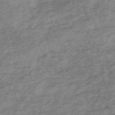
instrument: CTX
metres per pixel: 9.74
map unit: eHh
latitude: -51.2376
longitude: -25.1970
